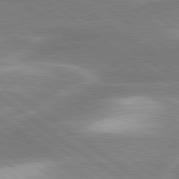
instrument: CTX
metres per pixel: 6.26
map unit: lApd
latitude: 80.2522
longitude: -119.6127
